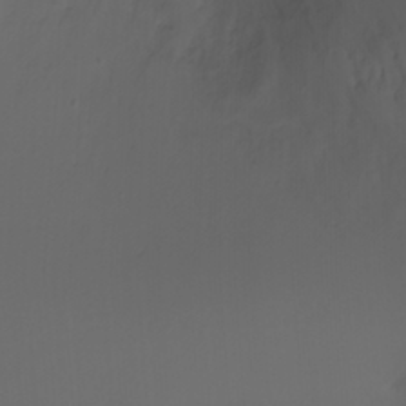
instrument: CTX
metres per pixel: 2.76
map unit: Ht
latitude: 0.6868
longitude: -21.8017
